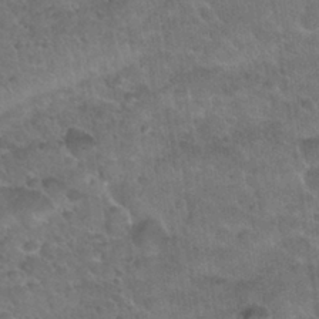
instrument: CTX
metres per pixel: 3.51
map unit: Nhu
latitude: 31.0081
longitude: -52.0444
